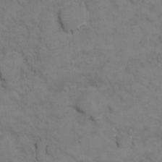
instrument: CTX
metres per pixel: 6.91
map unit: Ht
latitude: 11.1781
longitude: -33.1025
